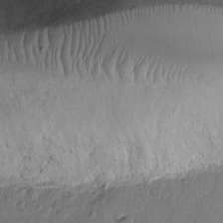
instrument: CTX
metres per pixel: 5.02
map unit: Ht
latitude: -4.3684
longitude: -14.2712
